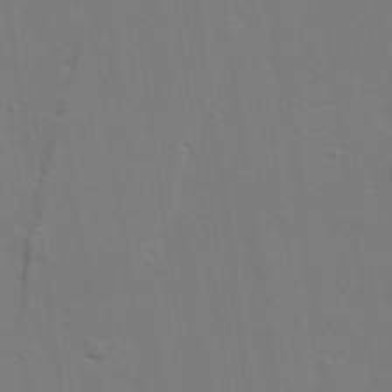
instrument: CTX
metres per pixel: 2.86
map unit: lAvf
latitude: 27.5938
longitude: -108.7435
